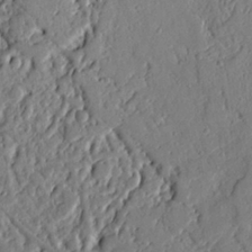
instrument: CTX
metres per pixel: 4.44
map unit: Ht
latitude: 9.5371
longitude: -78.1767
